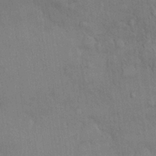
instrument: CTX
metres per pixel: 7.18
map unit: Nhu
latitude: 0.3278
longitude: -14.3468
